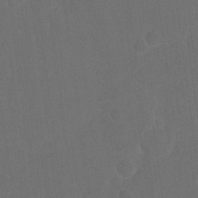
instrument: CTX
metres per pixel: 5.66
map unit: eHh
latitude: 19.1025
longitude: -65.8205
